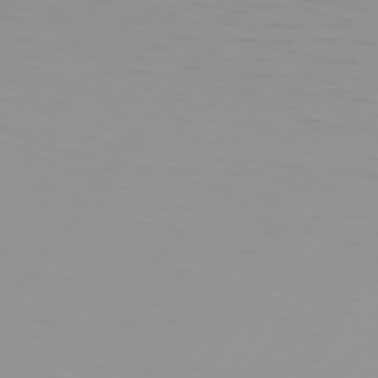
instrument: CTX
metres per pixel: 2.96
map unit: Hpe
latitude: 75.8017
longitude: -125.1781
